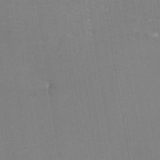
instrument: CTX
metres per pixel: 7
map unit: Ht
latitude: -3.7099
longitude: -27.5371
